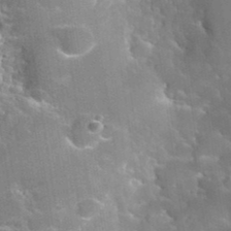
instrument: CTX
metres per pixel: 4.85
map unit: Hto
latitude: 35.9528
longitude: -46.3090
